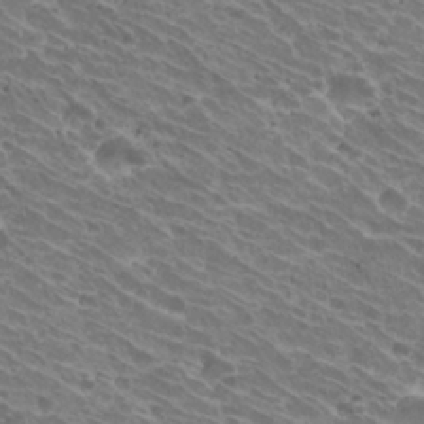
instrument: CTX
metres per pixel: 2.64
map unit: Hto
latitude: 31.0648
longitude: -42.5168
